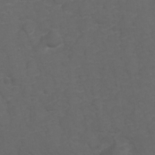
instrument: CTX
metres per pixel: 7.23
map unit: Hto
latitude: 5.2537
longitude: -30.8191
